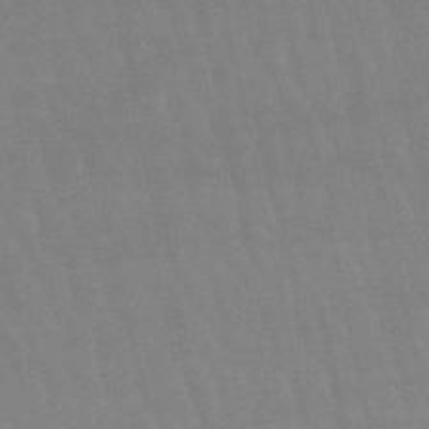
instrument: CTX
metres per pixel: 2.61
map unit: lHb
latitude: -48.4818
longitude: 72.8408
